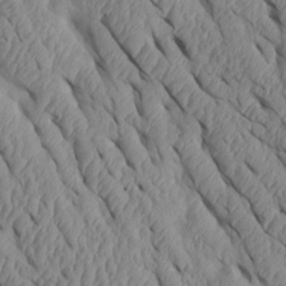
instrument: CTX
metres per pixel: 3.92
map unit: Htu
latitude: 1.7071
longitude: 148.5574
